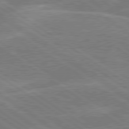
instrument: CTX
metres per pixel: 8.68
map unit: lApd
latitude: 79.4049
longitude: -130.4979
